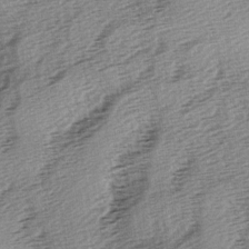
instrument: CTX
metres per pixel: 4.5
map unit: lAa
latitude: -5.8611
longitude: -123.7827
